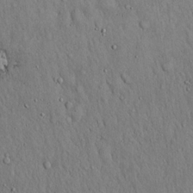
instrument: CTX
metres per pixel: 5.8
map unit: Hto
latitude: 16.8002
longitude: -58.7246
